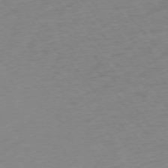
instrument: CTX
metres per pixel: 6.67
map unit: Ap
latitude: -75.1243
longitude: -71.3859
